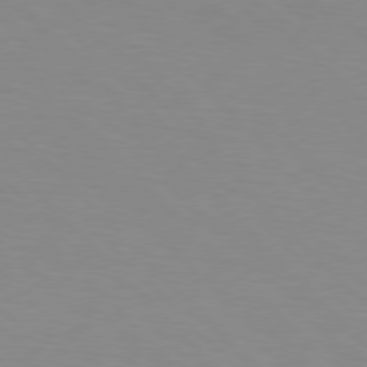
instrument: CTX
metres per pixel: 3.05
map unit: Hpe
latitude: 77.1781
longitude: -160.1011
